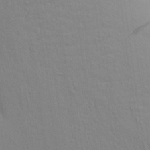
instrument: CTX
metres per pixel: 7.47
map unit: Aa
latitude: 28.4223
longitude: -147.1404
